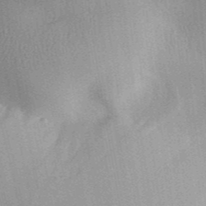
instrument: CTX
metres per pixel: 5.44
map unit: Aa
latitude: 31.6694
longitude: -141.9906
